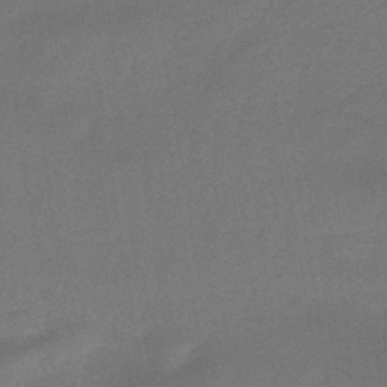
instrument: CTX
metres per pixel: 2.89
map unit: HNhu
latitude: -45.8422
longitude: 90.9731
